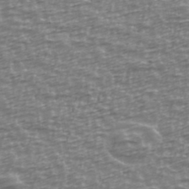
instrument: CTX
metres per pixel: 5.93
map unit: Ave
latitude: 40.0822
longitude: -114.2333
